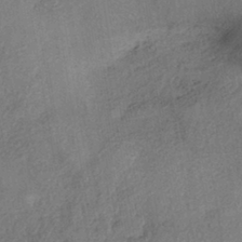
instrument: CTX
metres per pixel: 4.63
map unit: eHh
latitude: -41.1620
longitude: 119.9178
